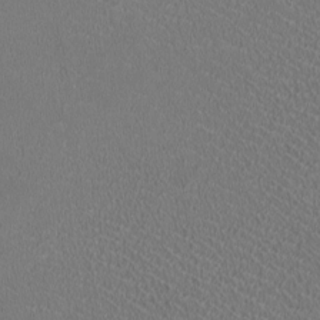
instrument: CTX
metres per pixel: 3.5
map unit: HNhu
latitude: -2.6140
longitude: -1.9339
